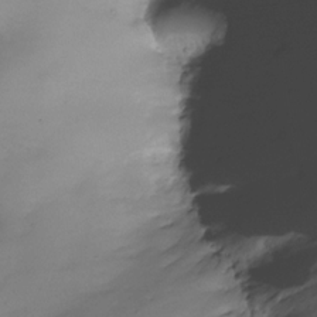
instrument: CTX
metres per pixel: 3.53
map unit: Nhe
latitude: -30.8219
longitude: -139.5371
